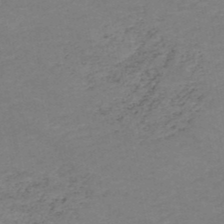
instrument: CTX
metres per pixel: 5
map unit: HNb
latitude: -48.5196
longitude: 58.5951
